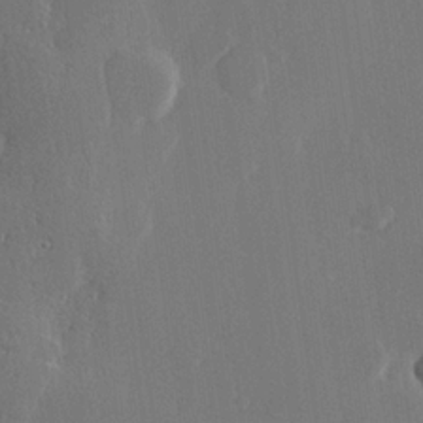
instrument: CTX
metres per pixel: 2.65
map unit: Hve
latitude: 22.5735
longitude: 146.5196
